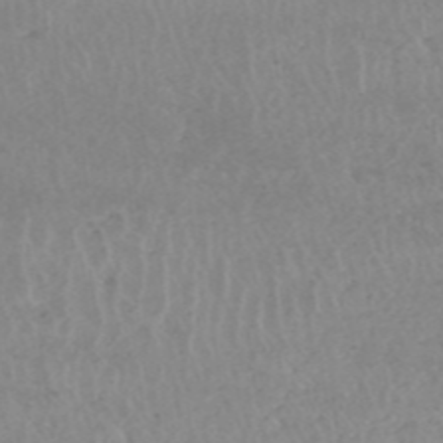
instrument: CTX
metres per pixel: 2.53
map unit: HNhu
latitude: -47.9556
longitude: 30.8786
